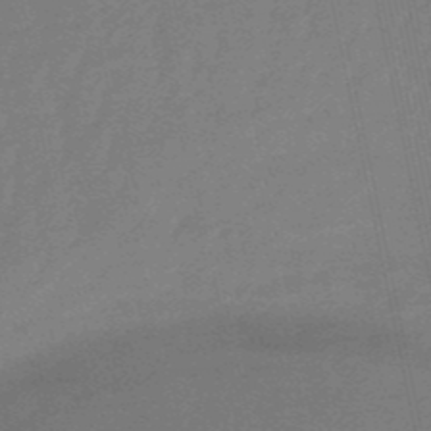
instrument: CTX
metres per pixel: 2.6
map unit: eHb
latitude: -50.8786
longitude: 78.1416
